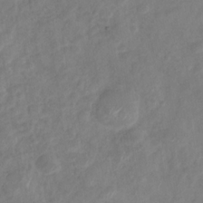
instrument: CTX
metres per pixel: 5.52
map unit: Nhu
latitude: -30.2172
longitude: -63.2348
